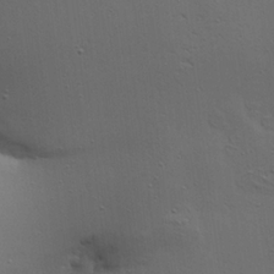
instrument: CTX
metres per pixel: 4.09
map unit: Aa
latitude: 22.2333
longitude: -142.1578
